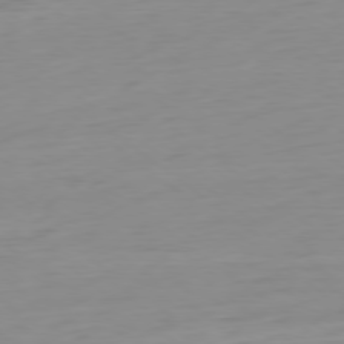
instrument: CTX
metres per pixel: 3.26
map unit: Ap
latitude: -78.9163
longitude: -66.0633
